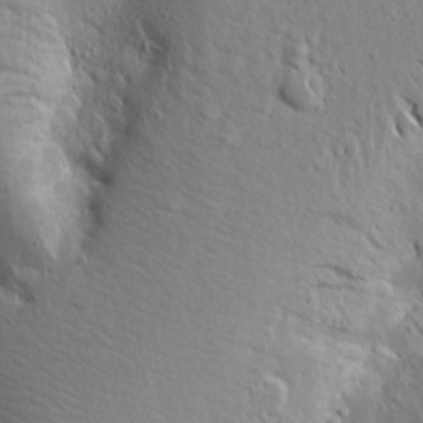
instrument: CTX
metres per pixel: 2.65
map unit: Aa
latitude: 15.1215
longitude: -141.8205
